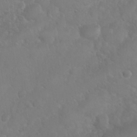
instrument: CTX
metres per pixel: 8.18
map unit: Nhu
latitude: 25.1214
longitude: -61.5371
